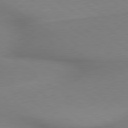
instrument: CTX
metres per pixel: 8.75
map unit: lApd
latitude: 79.3104
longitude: 179.1053
